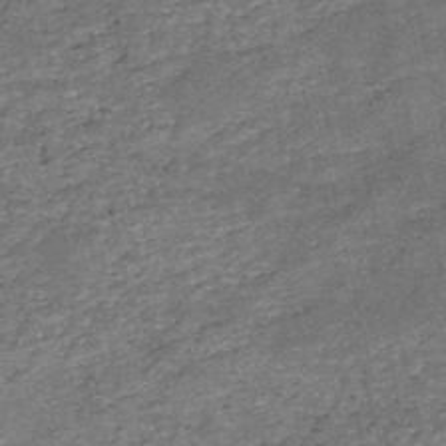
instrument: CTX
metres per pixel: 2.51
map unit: HNb
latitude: -52.3495
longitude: -40.4034
